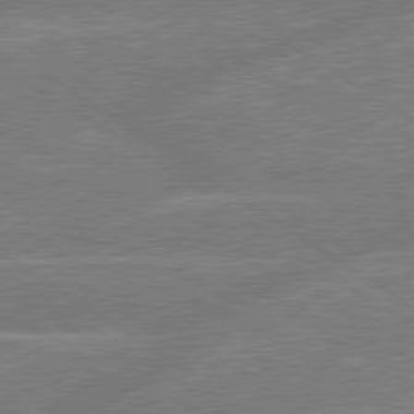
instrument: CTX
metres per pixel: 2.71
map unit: lApd
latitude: 79.4994
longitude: -145.7072
